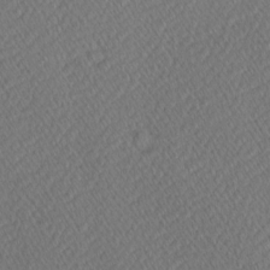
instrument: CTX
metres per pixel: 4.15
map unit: Hve
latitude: 12.5357
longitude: -90.3467
